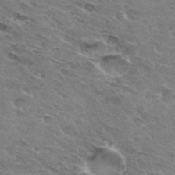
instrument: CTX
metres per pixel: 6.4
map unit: Hto
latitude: 31.6127
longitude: -45.3670
